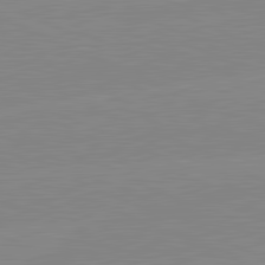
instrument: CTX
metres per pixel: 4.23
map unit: lApd
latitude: 81.6316
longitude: -156.6112
